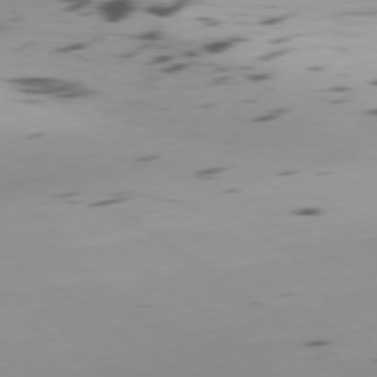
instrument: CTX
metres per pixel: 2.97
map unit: Ap
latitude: -79.3320
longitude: -62.8002
